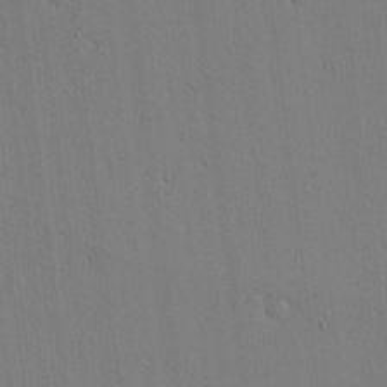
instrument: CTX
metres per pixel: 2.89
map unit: lAvf
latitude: 7.8772
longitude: 168.7463
